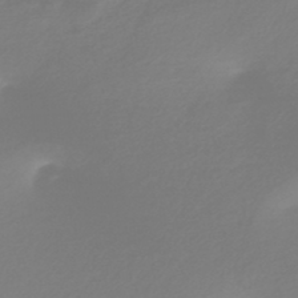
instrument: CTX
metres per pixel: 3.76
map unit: HNb
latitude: -45.0298
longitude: -42.3656
